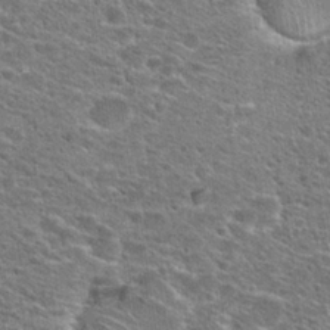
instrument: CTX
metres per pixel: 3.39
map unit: Hto
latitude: 25.5938
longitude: -47.2537
